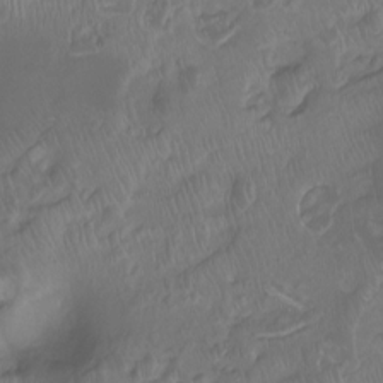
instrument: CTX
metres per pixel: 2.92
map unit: Hto
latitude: -8.2361
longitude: -40.4601
